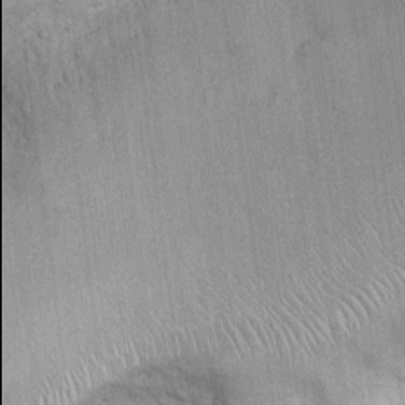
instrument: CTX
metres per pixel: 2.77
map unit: Ht
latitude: -3.5021
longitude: -13.9906
